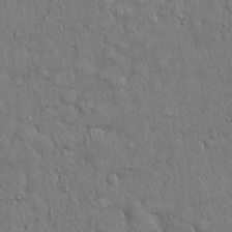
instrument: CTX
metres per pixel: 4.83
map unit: Nhu
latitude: 28.4790
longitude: -68.5168
